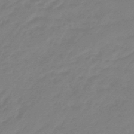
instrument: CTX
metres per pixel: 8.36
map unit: eHb
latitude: -46.3684
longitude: 86.6141
